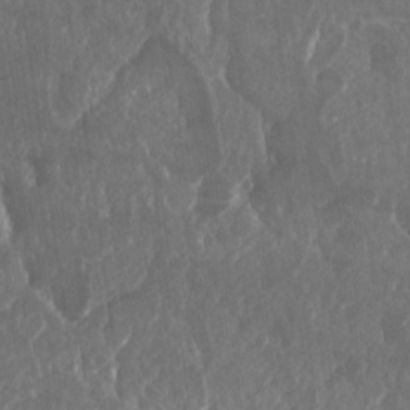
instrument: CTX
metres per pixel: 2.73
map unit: Nhu
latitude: 25.1403
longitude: -60.8758
